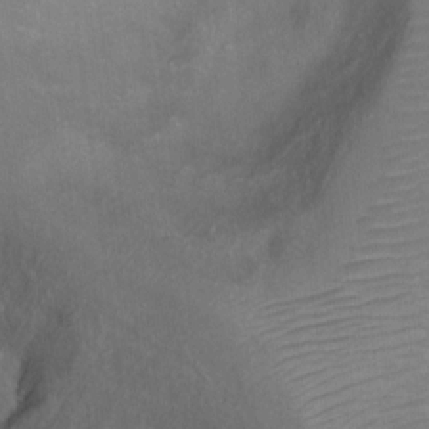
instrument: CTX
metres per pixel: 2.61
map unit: Ht
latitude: 0.6490
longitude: -36.8380
